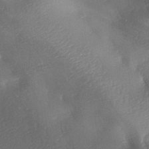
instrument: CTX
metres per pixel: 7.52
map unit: lAa
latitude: -8.3684
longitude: -127.8772
